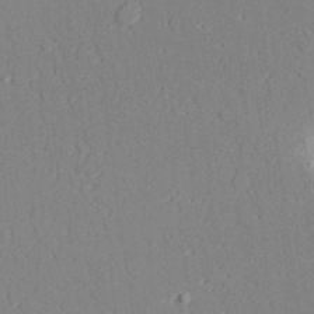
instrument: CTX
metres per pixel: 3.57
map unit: lAvf
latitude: 28.4601
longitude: -109.1403
